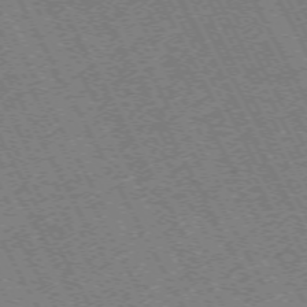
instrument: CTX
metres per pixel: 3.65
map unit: Hpe
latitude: -71.5777
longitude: 10.9164
